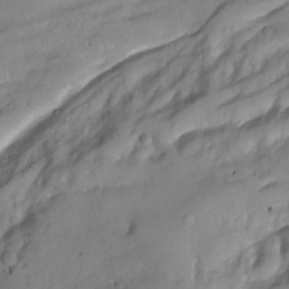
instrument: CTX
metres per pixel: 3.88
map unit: Nhu
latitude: -6.8408
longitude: -45.0080
